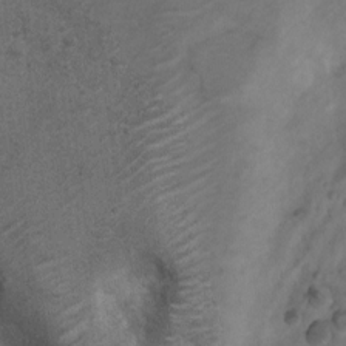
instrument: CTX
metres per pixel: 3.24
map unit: Nhu
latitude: 6.6113
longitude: -22.6301
